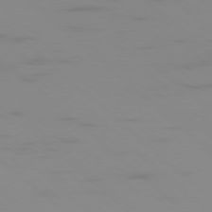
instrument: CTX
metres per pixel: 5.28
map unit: Ap
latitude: -77.2187
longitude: -67.5938
